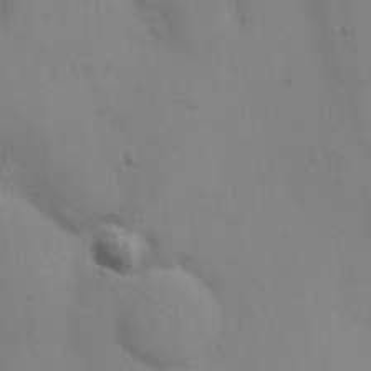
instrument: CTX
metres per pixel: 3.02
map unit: eHh
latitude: 17.4615
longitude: -63.0648
